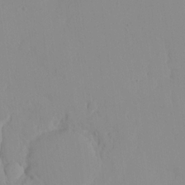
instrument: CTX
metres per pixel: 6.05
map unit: HNhu
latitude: 6.4223
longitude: -3.9528
